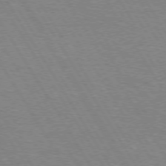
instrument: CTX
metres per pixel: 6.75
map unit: Hpe
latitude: 72.8947
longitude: -123.5560
